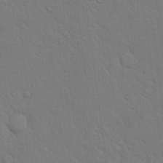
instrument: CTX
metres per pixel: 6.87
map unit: eHh
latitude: 18.1955
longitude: -62.8191
